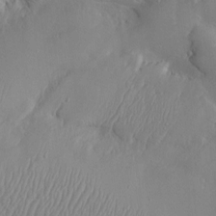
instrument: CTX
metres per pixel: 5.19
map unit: Htu
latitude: -6.9352
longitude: 160.1795
